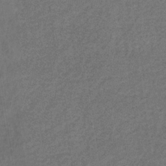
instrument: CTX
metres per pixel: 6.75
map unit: eHb
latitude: -32.4818
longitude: 72.7463
